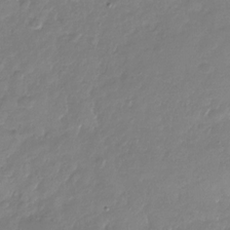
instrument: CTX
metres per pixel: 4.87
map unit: Nhu
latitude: -28.7841
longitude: -61.3670
